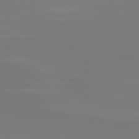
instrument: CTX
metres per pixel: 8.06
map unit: Hpe
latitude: 77.6127
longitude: -136.2334
